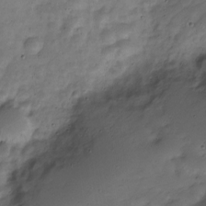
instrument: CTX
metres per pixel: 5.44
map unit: Nve
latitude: -24.1039
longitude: 105.9367
